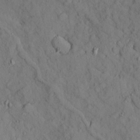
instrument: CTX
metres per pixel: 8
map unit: Ave
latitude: 9.6505
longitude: -102.0444
